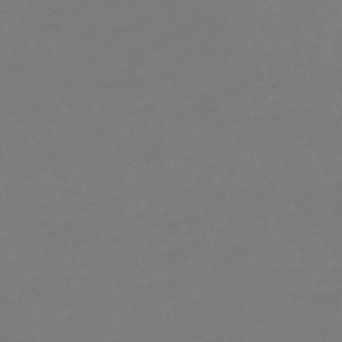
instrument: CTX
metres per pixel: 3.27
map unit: eHb
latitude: -48.8030
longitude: 85.8989
